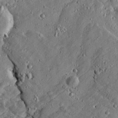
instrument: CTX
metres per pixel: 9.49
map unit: Htu
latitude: -4.1416
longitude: 157.3321
